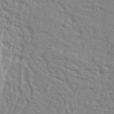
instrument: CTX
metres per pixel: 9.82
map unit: Ht
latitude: 10.1200
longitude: -77.0080
